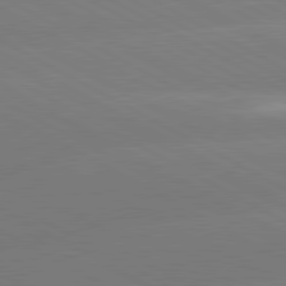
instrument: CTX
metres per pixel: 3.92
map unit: lApd
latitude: 80.6113
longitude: -147.3104
